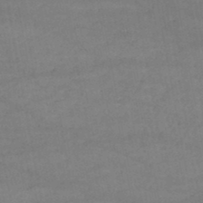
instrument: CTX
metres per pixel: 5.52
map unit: lHb
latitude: -46.4440
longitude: 62.1416
